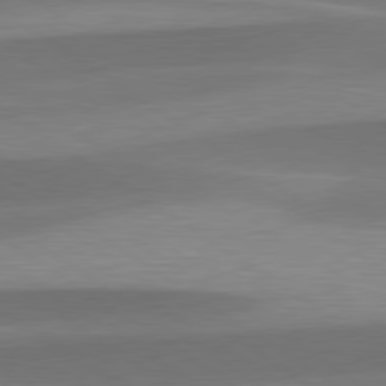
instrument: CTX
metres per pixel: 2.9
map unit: lApd
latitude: 79.6505
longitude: -94.6302
